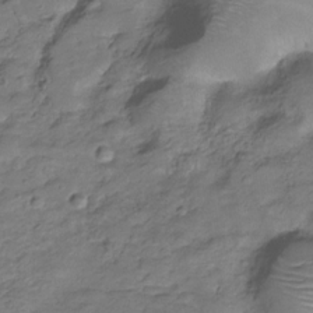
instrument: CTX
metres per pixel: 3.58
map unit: Hve
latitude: -28.2173
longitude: 91.3321
